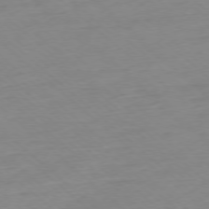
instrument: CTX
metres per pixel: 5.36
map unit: Ap
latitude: -77.5210
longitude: -96.8191
